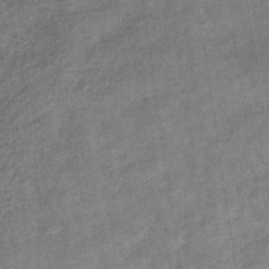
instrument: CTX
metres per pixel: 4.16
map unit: eHb
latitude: -34.2739
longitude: 77.7289
